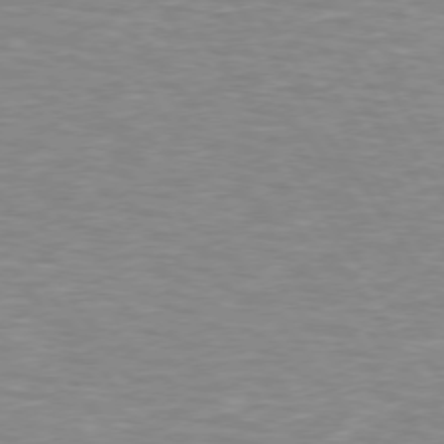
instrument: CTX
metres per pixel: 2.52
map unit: lApd
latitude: 74.3278
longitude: -51.4804
